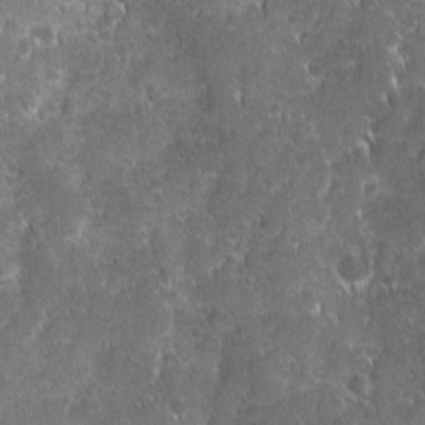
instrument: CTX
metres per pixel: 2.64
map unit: Ave
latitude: 9.6694
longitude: -104.3845
